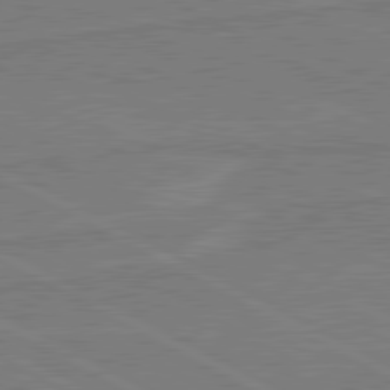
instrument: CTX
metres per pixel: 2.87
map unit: lApd
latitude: 80.6679
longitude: 168.0094
